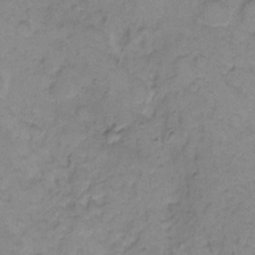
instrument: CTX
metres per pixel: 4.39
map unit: eHh
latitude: 7.9339
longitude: -63.1781
